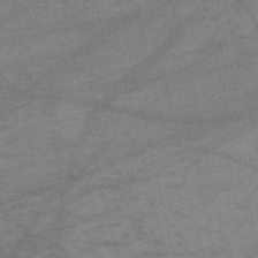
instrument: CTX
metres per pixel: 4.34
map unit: HNb
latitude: -53.6721
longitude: -43.3860
